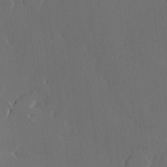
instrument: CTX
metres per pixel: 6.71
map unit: Hve
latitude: 22.4979
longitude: 146.7652
